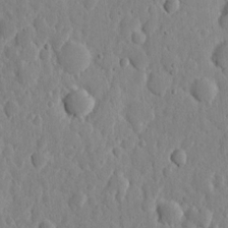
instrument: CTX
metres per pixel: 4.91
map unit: eHh
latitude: 7.0836
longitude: -70.7246
